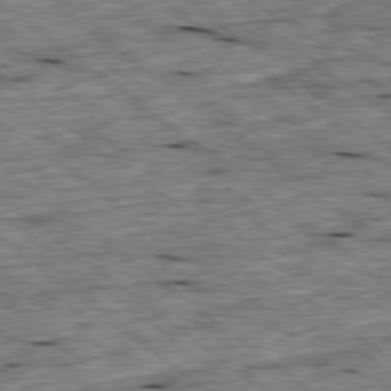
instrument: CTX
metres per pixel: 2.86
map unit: Ap
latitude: -79.0297
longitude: -88.5168
